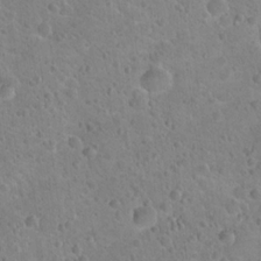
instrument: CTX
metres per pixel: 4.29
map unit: Hto
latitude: 21.6127
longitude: -50.4979
